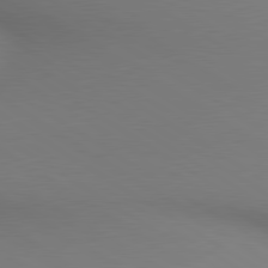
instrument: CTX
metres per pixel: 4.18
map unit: lApd
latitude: 80.2711
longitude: 134.1228
